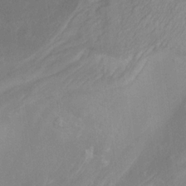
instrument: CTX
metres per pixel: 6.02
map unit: Ht
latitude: 6.3656
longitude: -36.2523
